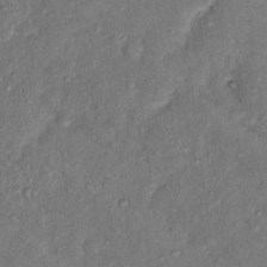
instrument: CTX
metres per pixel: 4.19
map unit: Ht
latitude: 14.0633
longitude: -37.3671
